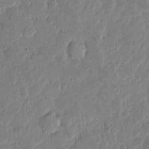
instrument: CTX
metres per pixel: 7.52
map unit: eHh
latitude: 4.2145
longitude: -71.4615
